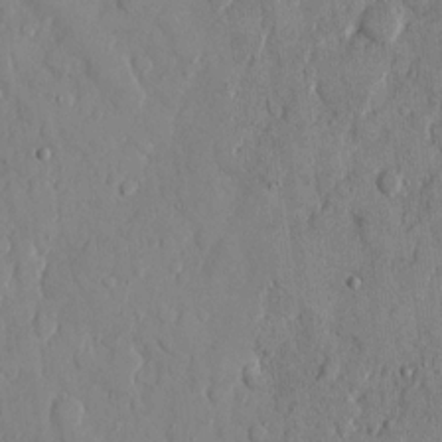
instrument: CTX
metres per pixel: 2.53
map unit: eHh
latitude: 12.3278
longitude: -69.3482
